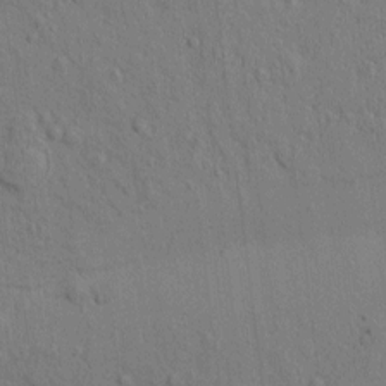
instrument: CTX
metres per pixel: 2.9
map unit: eHh
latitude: -1.0676
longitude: 18.4440
